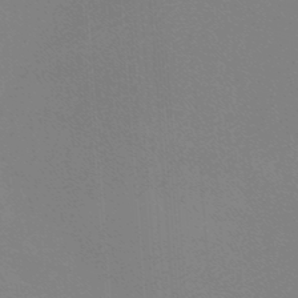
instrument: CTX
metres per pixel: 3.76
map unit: lHb
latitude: -48.1795
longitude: 64.2740
